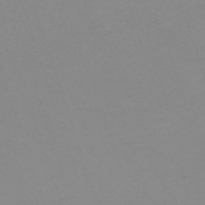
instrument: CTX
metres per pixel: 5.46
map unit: eHh
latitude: -62.9541
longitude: 48.8030
